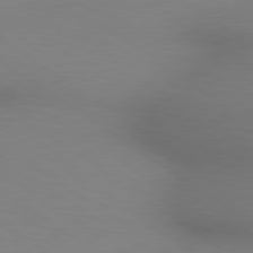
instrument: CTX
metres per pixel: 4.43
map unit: lApd
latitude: 80.0822
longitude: 121.4643
